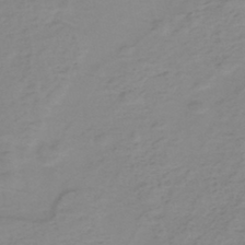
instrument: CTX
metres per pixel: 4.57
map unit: eHh
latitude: -44.6707
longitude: -29.5749
